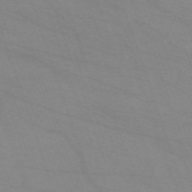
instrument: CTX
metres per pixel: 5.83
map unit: eHh
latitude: -64.1795
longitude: 52.9730
